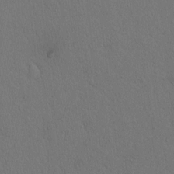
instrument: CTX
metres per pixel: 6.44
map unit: lAvf
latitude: 8.0633
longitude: 168.3495
